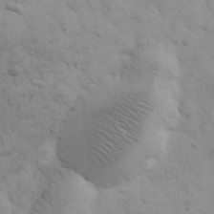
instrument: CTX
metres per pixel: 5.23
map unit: eHh
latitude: 31.9717
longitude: -67.9528
